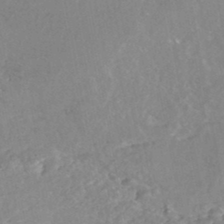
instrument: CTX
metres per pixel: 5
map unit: HNhu
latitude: -47.0675
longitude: 98.1984
